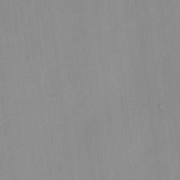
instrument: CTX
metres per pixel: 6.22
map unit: HNhu
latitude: 11.8961
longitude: 9.3510
